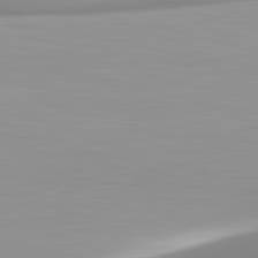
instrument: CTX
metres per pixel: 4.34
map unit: lApd
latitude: 82.8191
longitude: -138.6301
